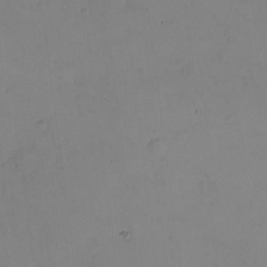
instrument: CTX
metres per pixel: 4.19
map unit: eHh
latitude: -8.9919
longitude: -67.1781
